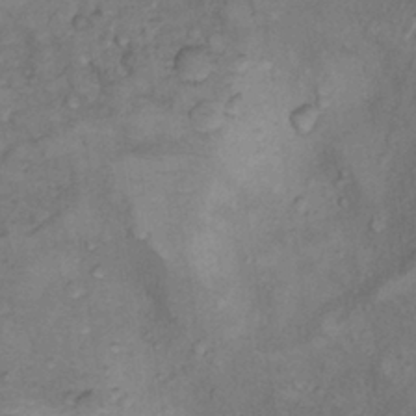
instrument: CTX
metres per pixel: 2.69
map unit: Nhu
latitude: 9.4615
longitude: -25.6882
